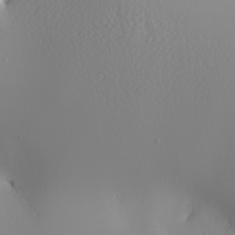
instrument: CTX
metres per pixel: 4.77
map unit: Nhu
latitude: -5.8233
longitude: -95.1403
